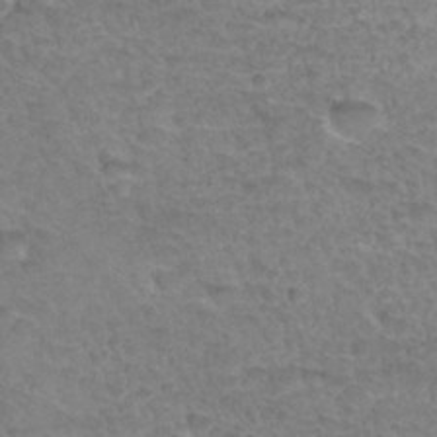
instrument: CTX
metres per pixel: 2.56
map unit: Hto
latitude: 34.5734
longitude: -46.6491
